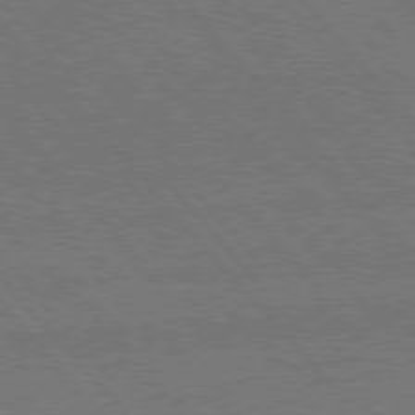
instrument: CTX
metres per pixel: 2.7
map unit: Hpe
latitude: 75.7639
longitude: -138.0633
